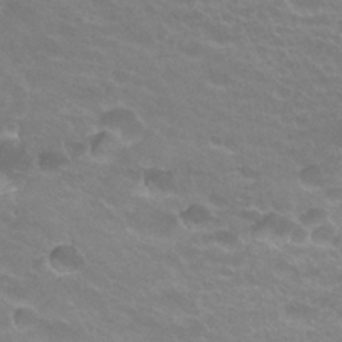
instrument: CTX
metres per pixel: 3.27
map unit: Hto
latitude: 25.5938
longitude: -37.1026
